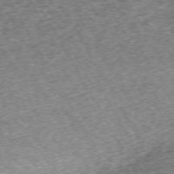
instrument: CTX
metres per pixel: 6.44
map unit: Hpe
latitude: -71.2754
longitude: 13.6533
